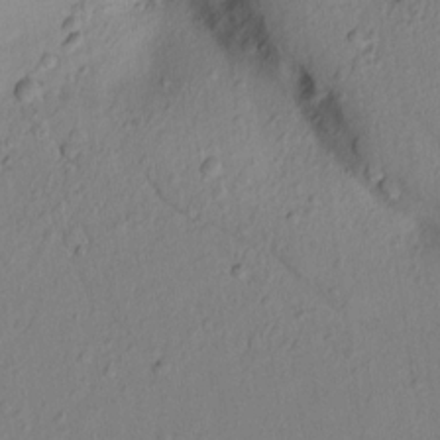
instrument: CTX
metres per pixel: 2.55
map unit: lAvf
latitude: 8.1578
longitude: 166.7652
